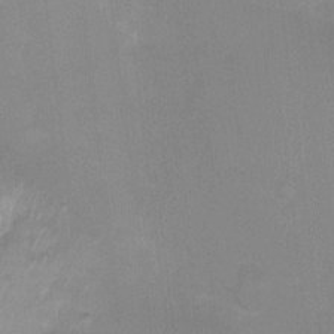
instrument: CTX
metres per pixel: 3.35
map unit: Ht
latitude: -0.8786
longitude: -20.3468
